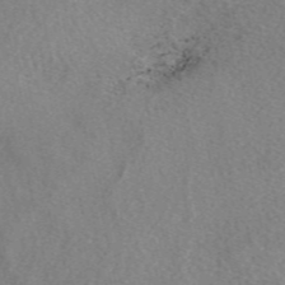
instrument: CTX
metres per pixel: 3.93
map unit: eAb
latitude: 48.5357
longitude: 113.5210
